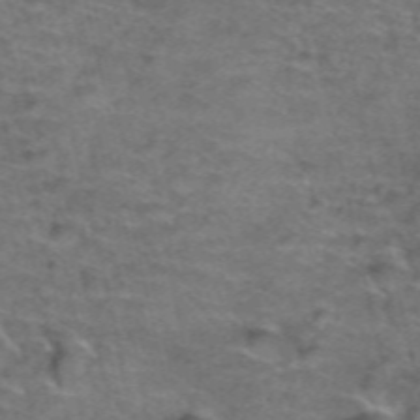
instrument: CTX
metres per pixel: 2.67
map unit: Hto
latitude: 38.6868
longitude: -41.7071
